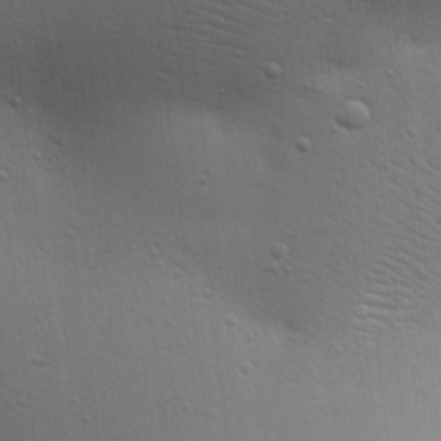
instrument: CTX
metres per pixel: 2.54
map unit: Aa
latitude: 18.5356
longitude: -141.8016
